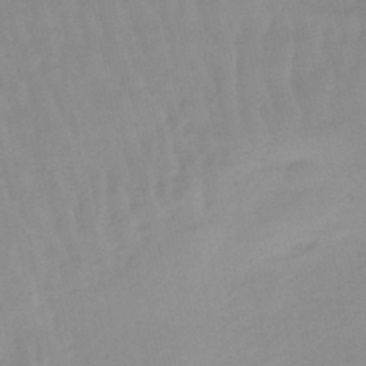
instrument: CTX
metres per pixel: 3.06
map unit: lHb
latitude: -48.1984
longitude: 76.9731
